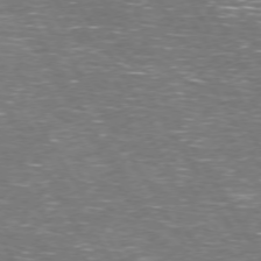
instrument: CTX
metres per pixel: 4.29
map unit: Hpe
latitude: 73.0837
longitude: -123.2537
